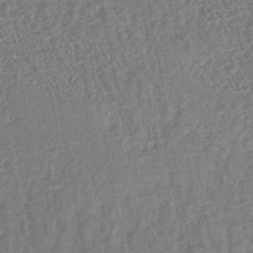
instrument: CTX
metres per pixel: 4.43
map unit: lHb
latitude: -43.8611
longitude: 80.0472
